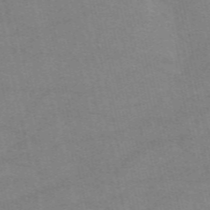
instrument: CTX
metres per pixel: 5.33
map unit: eAb
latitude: 51.3292
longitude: 108.1417
